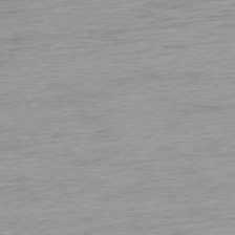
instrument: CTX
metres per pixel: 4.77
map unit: Ap
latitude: -75.9178
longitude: -88.3657
